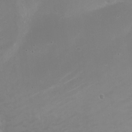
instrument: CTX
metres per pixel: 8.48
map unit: Nhe
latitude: -19.8233
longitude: 143.6721
